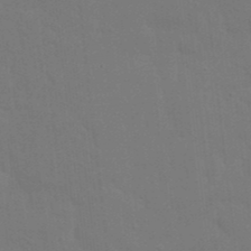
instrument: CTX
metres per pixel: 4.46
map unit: Nhu
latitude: 21.2915
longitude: -72.8191
